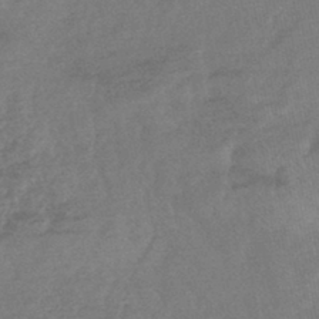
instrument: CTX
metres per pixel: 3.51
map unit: lHb
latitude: -43.7288
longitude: 81.1431
